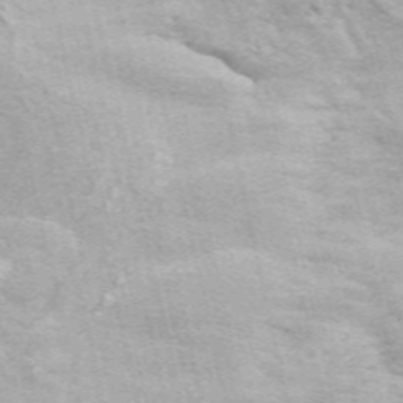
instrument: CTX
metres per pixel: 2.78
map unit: ANa
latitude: 49.6127
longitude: -73.5749
